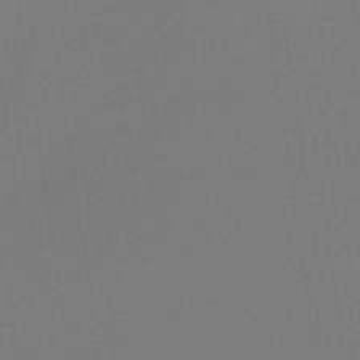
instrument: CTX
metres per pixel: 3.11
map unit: HNb
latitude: -37.0864
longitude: 54.6519
